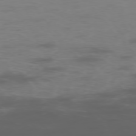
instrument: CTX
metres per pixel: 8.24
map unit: Hpe
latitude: -76.2550
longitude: -10.6869
